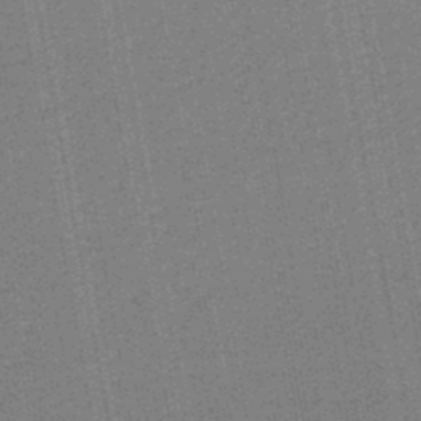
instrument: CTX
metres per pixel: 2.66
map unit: HNb
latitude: -44.9731
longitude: 53.8422
